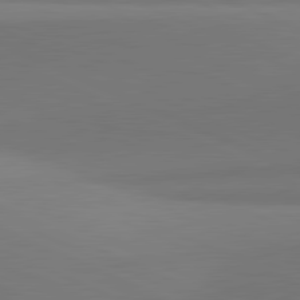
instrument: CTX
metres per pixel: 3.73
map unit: lApd
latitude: 81.6127
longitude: 144.6141
